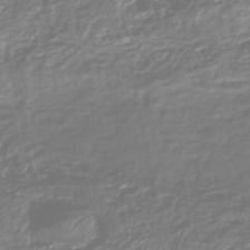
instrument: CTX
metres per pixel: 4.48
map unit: HNhu
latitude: -47.1998
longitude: 29.2376
